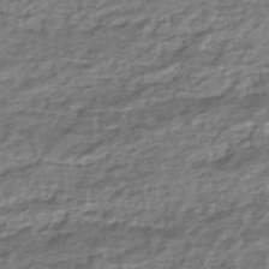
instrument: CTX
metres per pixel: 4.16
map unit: HNhu
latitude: -43.2753
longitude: 100.9919
